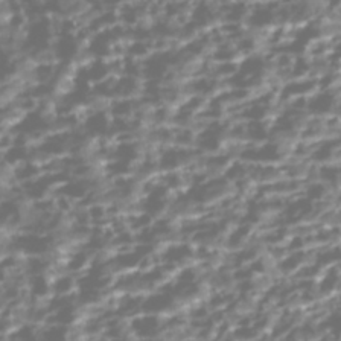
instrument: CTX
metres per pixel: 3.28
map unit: Nhe
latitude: -45.6533
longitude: 151.4454
